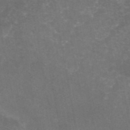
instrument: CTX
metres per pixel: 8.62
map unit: eAb
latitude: 46.6491
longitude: 124.7652
